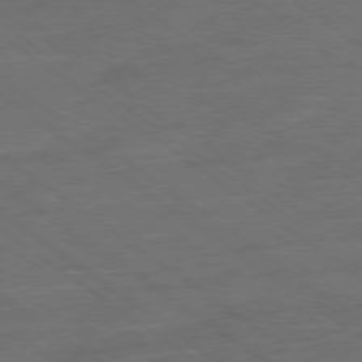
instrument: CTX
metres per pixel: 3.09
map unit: Ap
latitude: -79.7288
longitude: -54.0822
